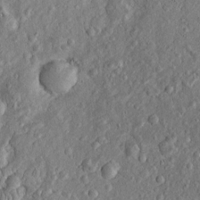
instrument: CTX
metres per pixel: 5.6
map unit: Htu
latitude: -5.8233
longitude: 157.3321
